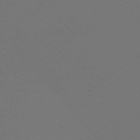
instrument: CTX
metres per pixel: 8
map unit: eHh
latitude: -63.7666
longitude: 52.3684
